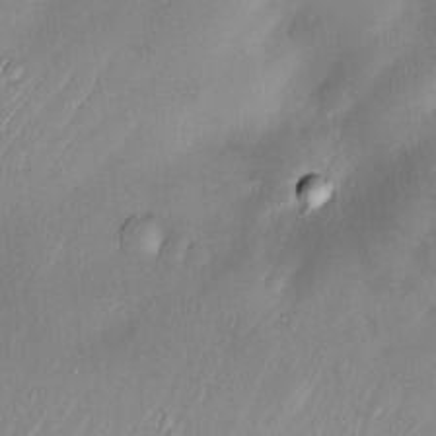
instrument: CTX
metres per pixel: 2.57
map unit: Nve
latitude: -23.0676
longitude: -138.6301
